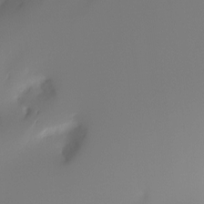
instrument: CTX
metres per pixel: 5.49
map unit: Hto
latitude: -8.4251
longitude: -49.9528
